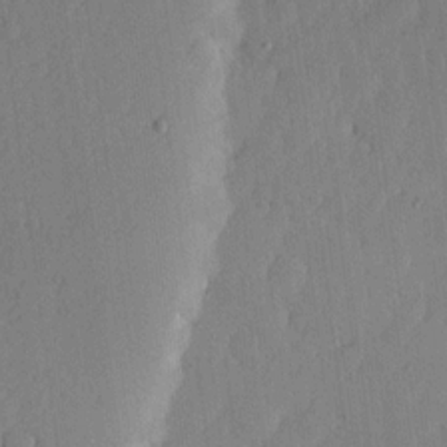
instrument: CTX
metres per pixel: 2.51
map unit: lHvf
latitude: 17.5560
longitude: -115.5371
